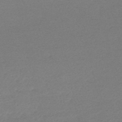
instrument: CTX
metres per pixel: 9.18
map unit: HNb
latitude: -48.1039
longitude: 60.6141
